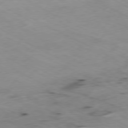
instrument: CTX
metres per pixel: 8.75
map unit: Ap
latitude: -79.3509
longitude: -68.8758
